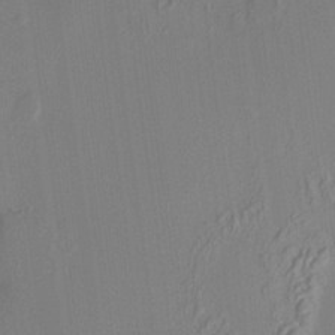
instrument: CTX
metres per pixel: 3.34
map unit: HNhu
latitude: 6.3278
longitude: 10.2928
